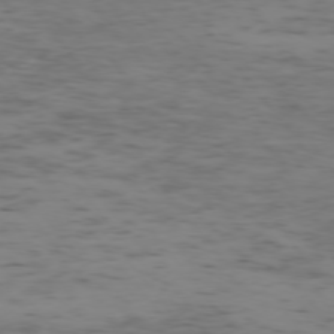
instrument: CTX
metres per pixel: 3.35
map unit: Ap
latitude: -75.3699
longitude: -79.3860
